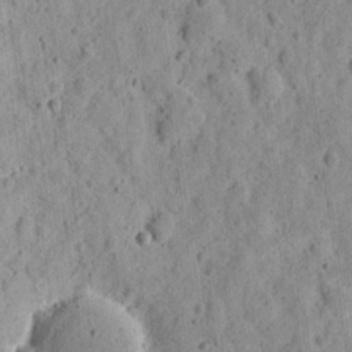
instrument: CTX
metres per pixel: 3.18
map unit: eHh
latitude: 12.0822
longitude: -74.0822
